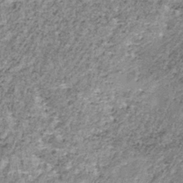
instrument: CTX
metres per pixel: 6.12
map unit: lHb
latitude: -37.4643
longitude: 66.0472
